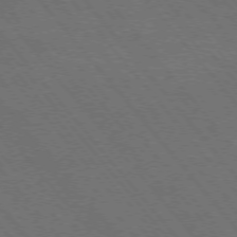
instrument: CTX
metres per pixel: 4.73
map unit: Hpe
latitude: -76.1417
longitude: -16.7435
